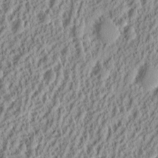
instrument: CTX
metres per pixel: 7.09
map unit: eHh
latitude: 8.3845
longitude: -75.1214
